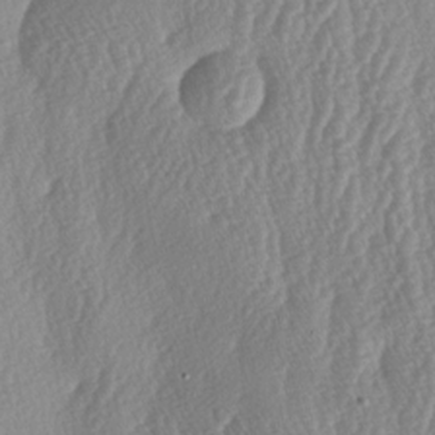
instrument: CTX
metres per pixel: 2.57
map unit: lAa
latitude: -5.6155
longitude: -129.6505
